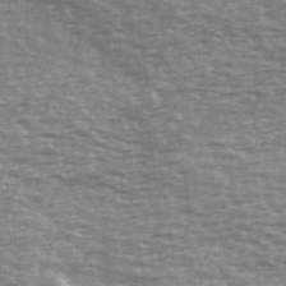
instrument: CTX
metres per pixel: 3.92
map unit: Ave
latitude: 40.1577
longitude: -113.1970
